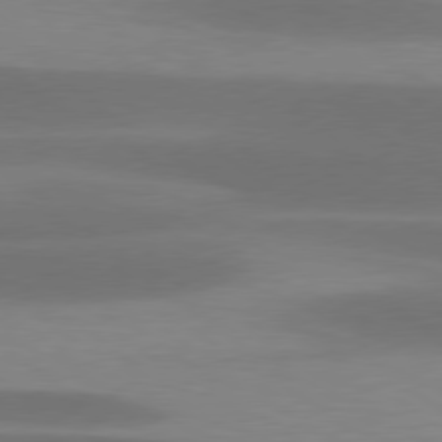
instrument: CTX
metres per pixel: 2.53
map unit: lApd
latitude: 78.8758
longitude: -47.8962
